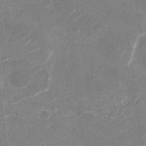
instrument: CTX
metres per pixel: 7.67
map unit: Nhu
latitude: -29.9556
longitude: -71.2537
